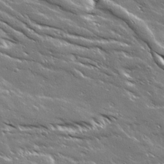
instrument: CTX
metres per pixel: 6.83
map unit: Ave
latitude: 18.9324
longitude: -136.7813
